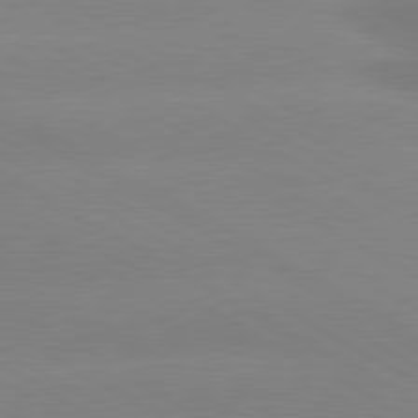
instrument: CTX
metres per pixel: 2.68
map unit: lApd
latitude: 80.3467
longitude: -153.1026
